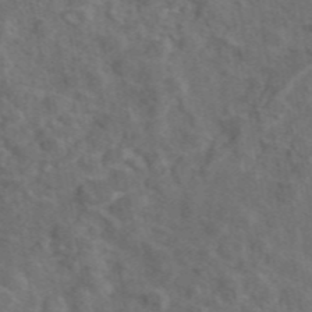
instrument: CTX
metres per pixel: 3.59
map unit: eAb
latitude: 46.5357
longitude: 109.0864
